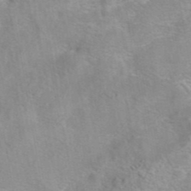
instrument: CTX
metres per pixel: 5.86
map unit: eAb
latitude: 42.5546
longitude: 103.8800
